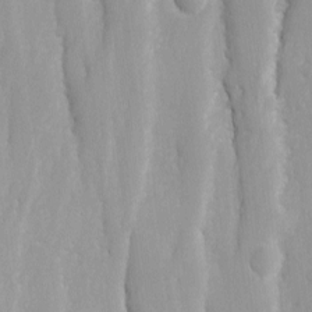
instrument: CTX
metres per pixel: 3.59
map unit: Ave
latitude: -11.0864
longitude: -120.4790
